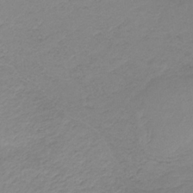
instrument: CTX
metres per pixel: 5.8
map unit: HNb
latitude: -33.6722
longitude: 64.1795
